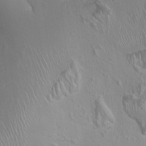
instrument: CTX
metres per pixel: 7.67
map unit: Ht
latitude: -1.6155
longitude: -16.7813
